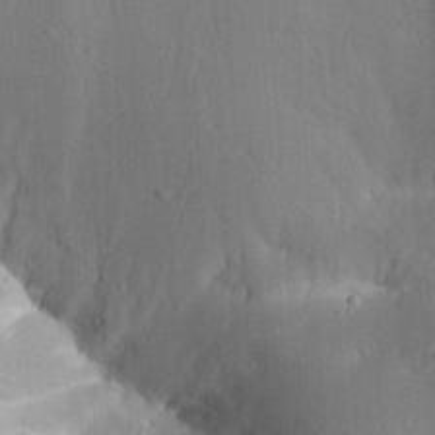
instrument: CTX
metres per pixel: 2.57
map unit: Aa
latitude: 29.4048
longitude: -132.7813
